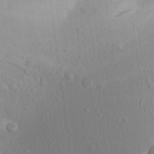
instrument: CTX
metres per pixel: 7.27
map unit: Aa
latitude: 23.6316
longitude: -147.2726
